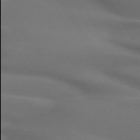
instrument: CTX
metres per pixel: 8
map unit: lApd
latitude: 72.3279
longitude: -49.9906
